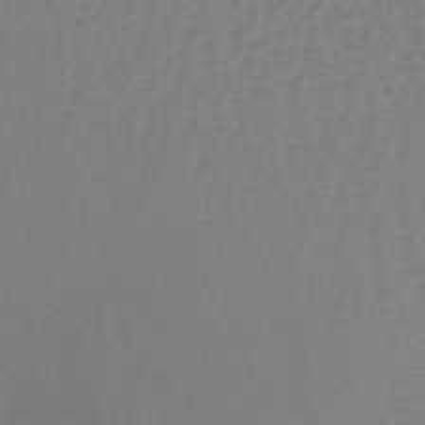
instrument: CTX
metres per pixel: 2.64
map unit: lHb
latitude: -41.4454
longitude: 64.0850
